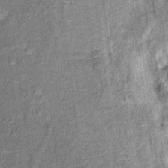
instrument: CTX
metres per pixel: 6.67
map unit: Ht
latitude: 9.9717
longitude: -38.8758
